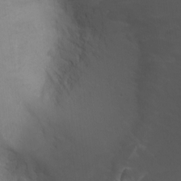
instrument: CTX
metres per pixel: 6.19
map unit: Nhu
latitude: -9.1809
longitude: -78.3468
